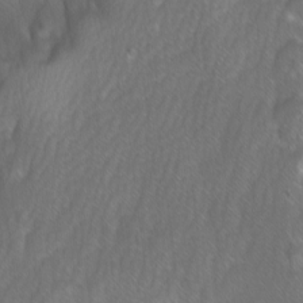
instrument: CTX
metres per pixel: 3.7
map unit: Ave
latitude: 9.1970
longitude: -105.1781
